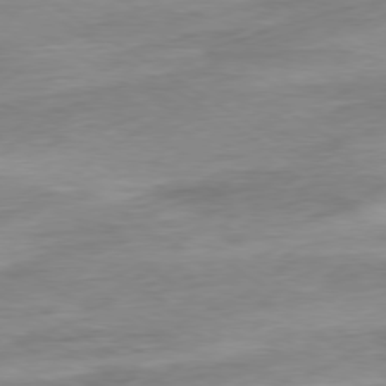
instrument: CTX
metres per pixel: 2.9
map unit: Hpe
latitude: -79.1998
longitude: -16.1956
